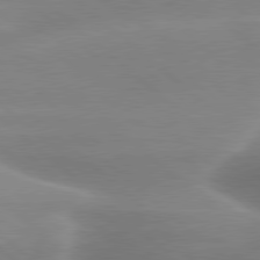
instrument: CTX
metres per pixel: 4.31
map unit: lApd
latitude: 79.6883
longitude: -116.8002
